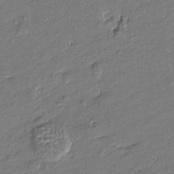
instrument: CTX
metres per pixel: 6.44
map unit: Htu
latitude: -7.8989
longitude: 176.7463
